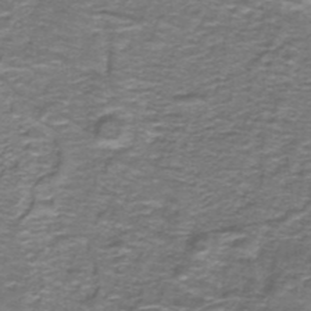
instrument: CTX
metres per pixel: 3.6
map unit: lHb
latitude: -40.5951
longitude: 56.1417
